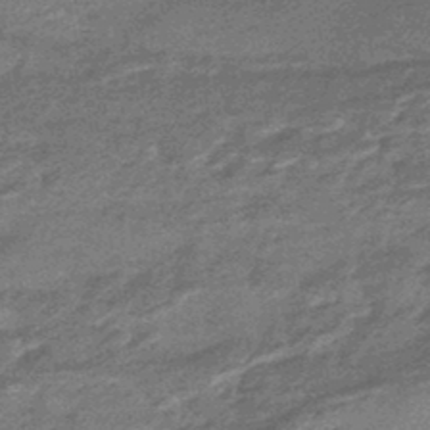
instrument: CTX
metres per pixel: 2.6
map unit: eHb
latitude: -45.3888
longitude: 88.8408
